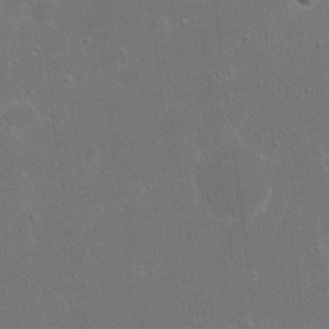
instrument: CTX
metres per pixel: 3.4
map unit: eHh
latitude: 17.0270
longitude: -72.6491
